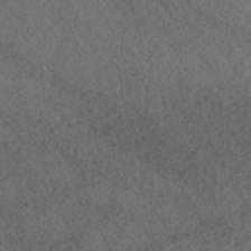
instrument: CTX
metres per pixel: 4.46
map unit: ANa
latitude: 39.7450
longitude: 18.8408
